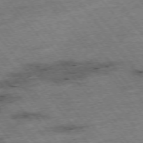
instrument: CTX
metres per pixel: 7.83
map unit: Hpe
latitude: -75.8801
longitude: -21.8017
